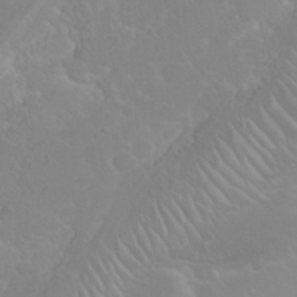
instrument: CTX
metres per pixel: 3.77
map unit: Nhu
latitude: 23.5182
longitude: -63.8017
